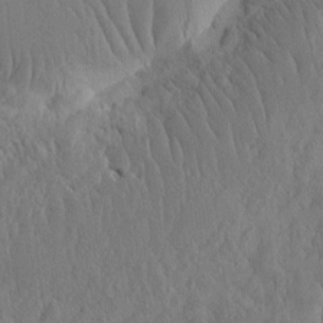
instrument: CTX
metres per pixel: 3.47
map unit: eHh
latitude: -2.2739
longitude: 14.6519
